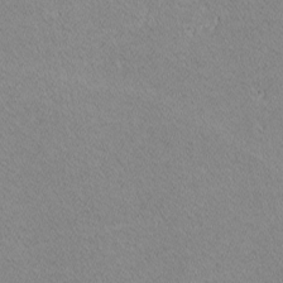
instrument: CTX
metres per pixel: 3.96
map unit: lHvf
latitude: -12.3495
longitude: -104.1767
